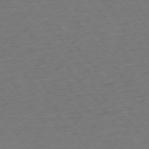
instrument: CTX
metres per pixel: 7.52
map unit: Ap
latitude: -75.5399
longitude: -82.9513
